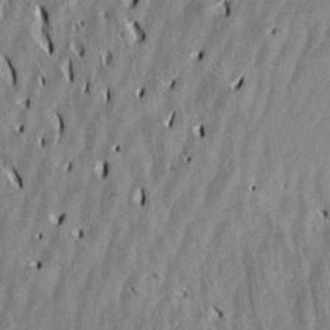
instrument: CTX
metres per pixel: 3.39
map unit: Aa
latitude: 19.9528
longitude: -146.3846
